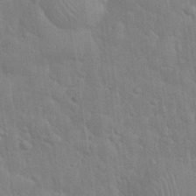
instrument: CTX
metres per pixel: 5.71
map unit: eHh
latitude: 35.1025
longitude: -61.0458
